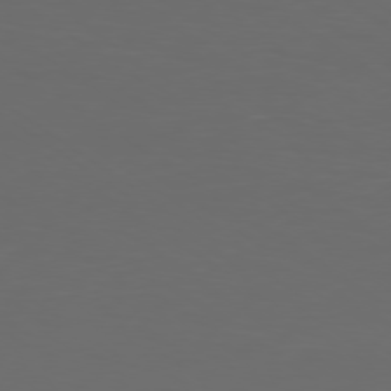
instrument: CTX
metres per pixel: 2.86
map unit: Ap
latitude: -78.8786
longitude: -93.1970
